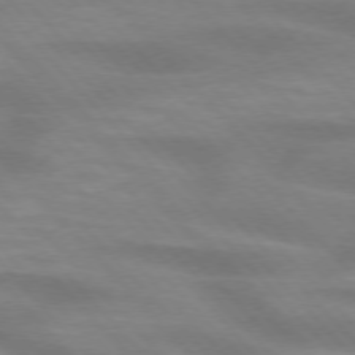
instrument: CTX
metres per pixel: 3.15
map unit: lApd
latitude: 74.7435
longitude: -61.5938
